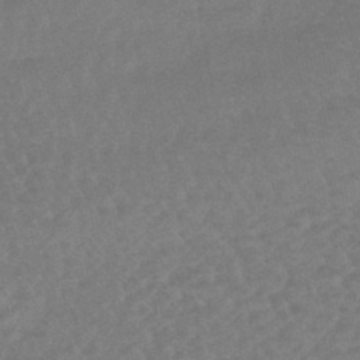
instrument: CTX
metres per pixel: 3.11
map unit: lHb
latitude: -43.5210
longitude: 80.6519
